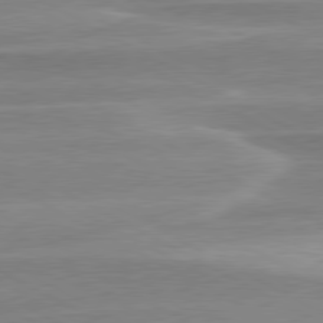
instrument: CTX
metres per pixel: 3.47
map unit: lApd
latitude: 79.9717
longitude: -114.8380
